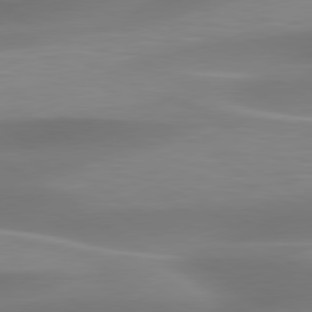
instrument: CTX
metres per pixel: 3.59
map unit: lApd
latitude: 79.6316
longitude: -92.4601
